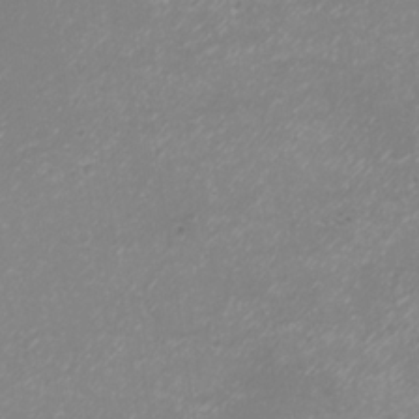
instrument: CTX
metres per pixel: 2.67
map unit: Nhu
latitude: -7.4454
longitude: -75.6316
